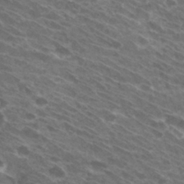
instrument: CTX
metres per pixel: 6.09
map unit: Hto
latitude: 31.7450
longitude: -42.8569
